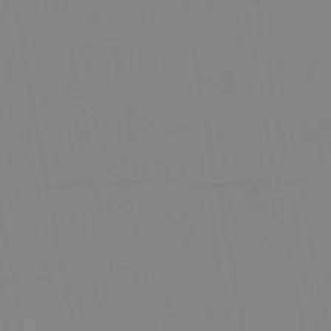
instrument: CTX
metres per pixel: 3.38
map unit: lHb
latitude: -48.4062
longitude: 69.8800
